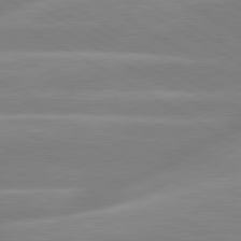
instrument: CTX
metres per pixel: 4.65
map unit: lApd
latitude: 80.0822
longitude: -134.1766
